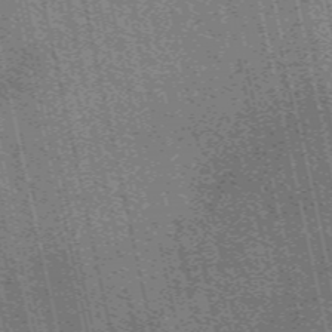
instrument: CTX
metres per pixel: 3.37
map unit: eAb
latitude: 51.1403
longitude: 110.4062
